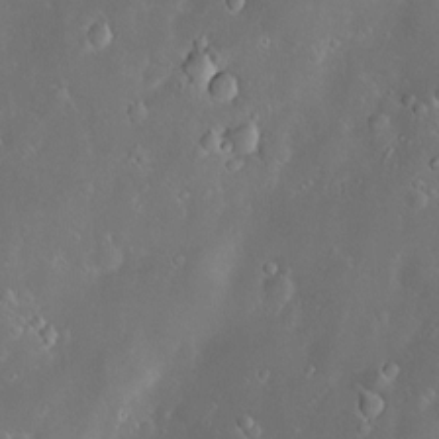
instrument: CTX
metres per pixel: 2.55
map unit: Hve
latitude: -10.7463
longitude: 174.8407
